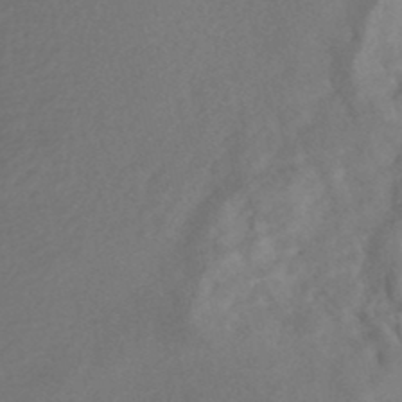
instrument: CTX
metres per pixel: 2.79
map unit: Nhe
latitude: -48.4629
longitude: -172.2711
